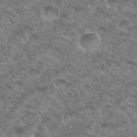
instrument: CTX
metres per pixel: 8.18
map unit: Hto
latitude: 33.4237
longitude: -49.1592
